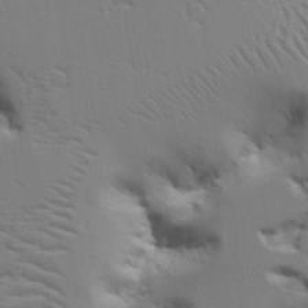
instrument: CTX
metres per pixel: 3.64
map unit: Aa
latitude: 20.9892
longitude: -123.9339
